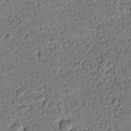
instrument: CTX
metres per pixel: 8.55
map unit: lAvf
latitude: 8.5546
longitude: 165.4266
